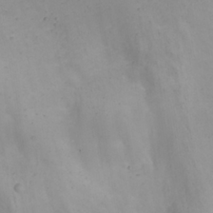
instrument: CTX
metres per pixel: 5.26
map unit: eHh
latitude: 24.6301
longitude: -63.8395
